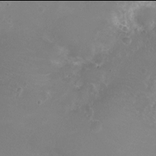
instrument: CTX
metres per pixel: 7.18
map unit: Ht
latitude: -6.0094
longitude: -19.4804
